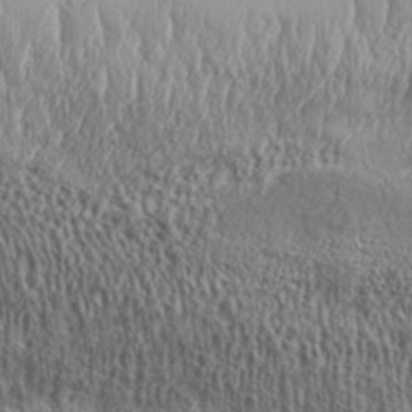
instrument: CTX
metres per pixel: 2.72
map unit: Aa
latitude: 32.1767
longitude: -134.1011
